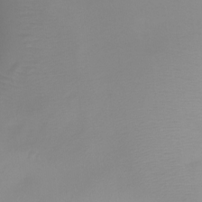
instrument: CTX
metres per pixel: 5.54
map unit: Ht
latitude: -6.8219
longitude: -20.5735
